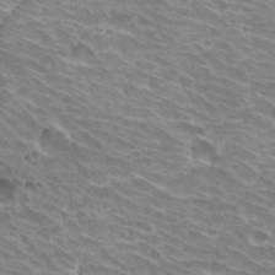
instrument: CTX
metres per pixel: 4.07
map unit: Hto
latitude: 30.8191
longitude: -42.3656
